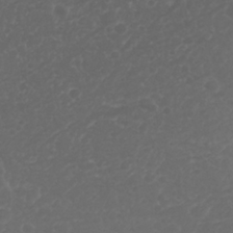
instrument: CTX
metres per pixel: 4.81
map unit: Nhu
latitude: 26.2145
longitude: -64.2522
